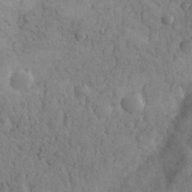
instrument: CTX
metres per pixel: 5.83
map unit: eHh
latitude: 31.8017
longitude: -68.6680
